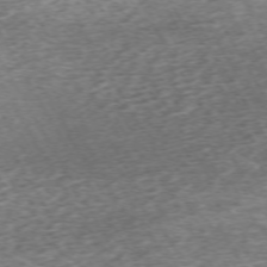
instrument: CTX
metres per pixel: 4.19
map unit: Hpe
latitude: -71.4832
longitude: 13.8800
